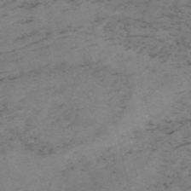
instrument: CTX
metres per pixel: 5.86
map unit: HNb
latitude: -55.3888
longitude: -47.2159
